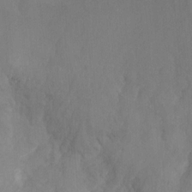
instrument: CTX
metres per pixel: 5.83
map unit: Ht
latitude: -14.1606
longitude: -57.7449
